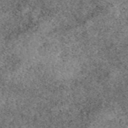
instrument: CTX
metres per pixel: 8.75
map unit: eAb
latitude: 49.4993
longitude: 108.7841
